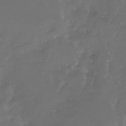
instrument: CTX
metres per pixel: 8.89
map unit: Nhe
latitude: -33.1054
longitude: -93.1592
